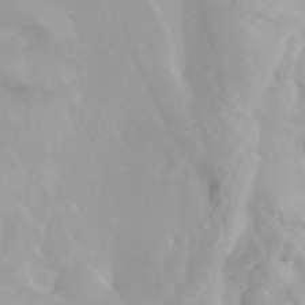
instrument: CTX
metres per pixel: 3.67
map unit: Htu
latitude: -4.6707
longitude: 137.6533
